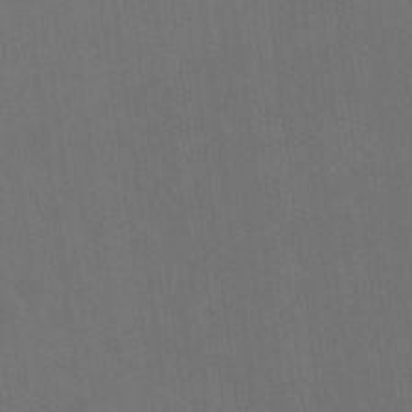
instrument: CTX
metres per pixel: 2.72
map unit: Ht
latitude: -4.5007
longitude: -27.0081
